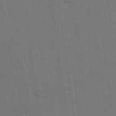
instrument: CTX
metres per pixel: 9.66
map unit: Nhu
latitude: 28.5357
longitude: -64.2145
